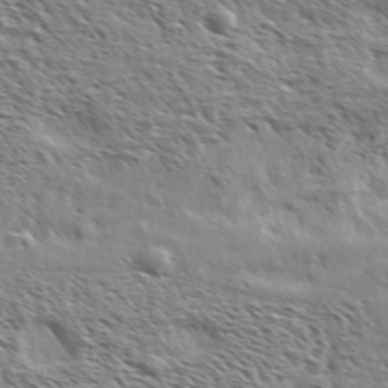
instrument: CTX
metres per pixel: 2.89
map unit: Ave
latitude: 37.0837
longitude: -111.4238
